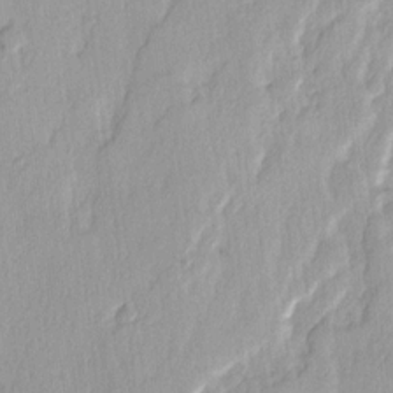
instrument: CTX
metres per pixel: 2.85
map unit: Ave
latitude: 14.4790
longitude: -134.8758
